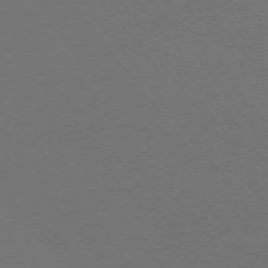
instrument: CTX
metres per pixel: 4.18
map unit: Ap
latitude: -74.4440
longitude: -72.0633
